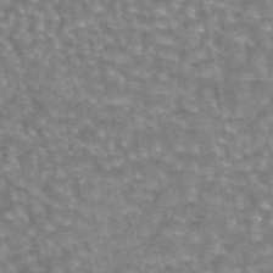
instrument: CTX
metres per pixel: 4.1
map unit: eAb
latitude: 44.5734
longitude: 105.9178
